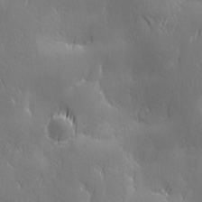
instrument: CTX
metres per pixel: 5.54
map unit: Ave
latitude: 2.2711
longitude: -113.1214
